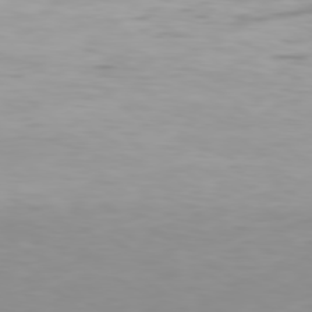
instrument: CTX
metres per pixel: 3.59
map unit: Hpe
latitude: 77.8583
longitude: -135.3670
